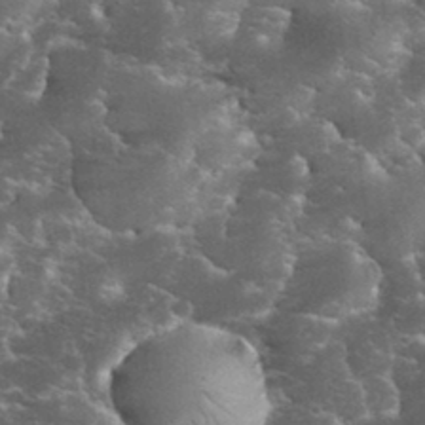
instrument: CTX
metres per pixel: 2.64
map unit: eHh
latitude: 34.5734
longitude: -65.7639
